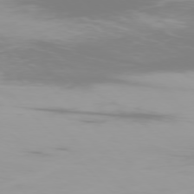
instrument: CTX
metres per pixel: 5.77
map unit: Ap
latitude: -77.2376
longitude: -73.0837
